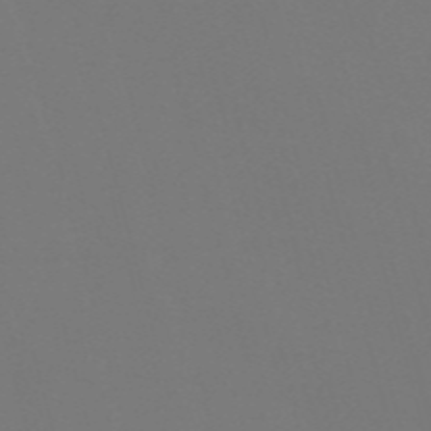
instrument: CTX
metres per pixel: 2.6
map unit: Nve
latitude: -58.4251
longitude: 60.3117
